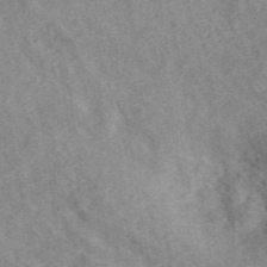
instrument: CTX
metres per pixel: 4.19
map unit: ANa
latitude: 43.1592
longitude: 26.8219
